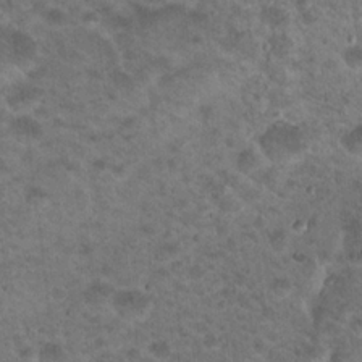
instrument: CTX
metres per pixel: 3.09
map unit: Nhu
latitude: 17.7261
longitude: -31.4238
